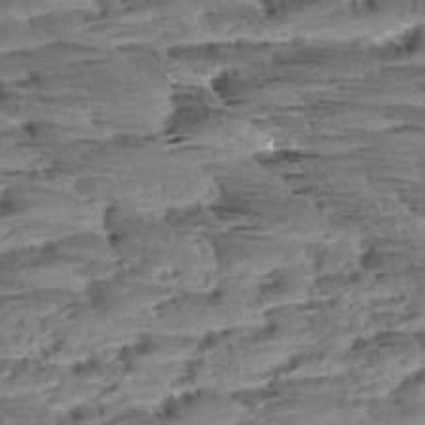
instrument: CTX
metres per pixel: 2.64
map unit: Aa
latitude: 9.9528
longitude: -140.8758
